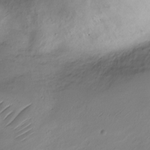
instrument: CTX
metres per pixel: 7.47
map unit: Nve
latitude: -19.2376
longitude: 106.8030
